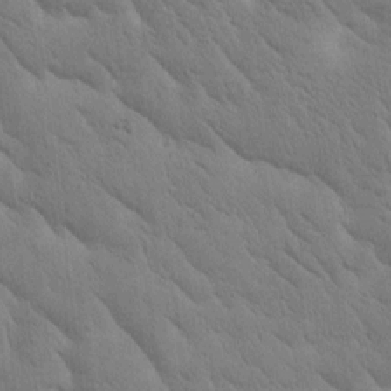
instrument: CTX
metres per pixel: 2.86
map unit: Htu
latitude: -1.1620
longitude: 175.0864
